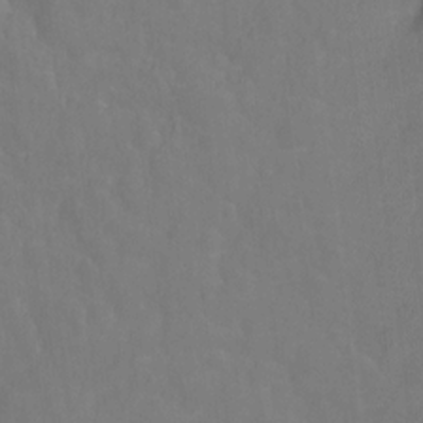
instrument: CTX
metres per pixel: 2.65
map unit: Hto
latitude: -1.8990
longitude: -34.5734
